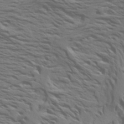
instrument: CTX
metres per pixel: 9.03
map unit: Aa
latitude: 18.9702
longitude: -145.1592
